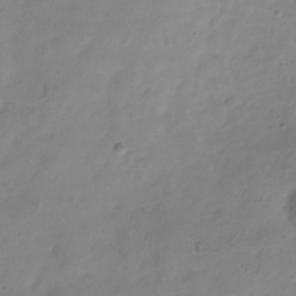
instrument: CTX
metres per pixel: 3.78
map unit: Hve
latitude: -34.0472
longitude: 90.4440
